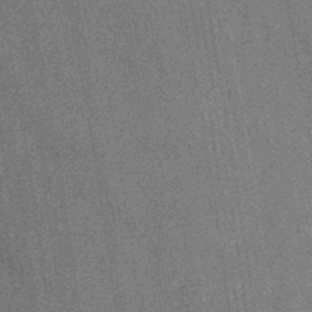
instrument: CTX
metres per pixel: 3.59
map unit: lHb
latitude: -37.8422
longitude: 57.8422
